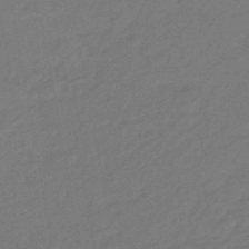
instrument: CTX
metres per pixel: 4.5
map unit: HNhu
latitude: -46.1605
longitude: 90.0472
